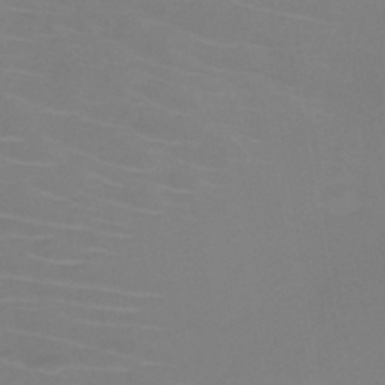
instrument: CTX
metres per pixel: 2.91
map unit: HNb
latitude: -46.5762
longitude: -43.8772
